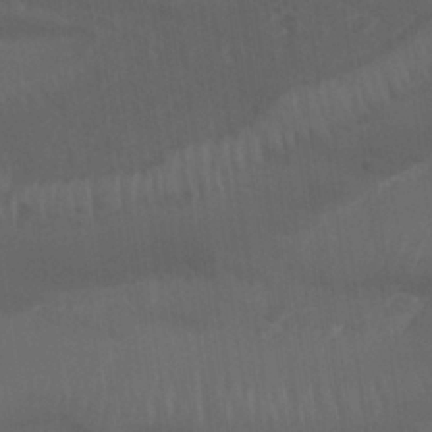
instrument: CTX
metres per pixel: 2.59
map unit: Nhu
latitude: 26.1011
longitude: -62.1956
